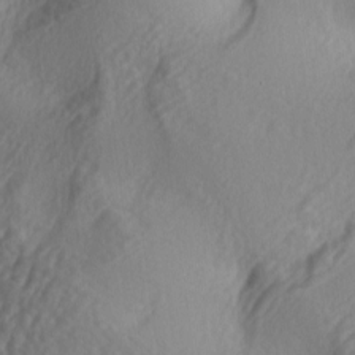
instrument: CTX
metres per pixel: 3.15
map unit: lAa
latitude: -5.3320
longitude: -123.3860
